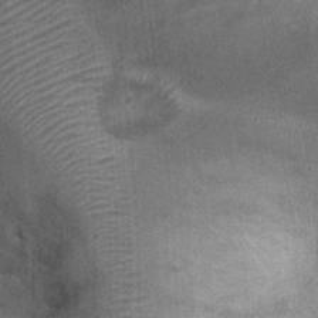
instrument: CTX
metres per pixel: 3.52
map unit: Ht
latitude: 3.7260
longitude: -19.4048
